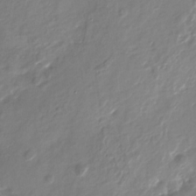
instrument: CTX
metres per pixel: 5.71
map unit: Nhu
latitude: -27.6910
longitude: -76.1577
